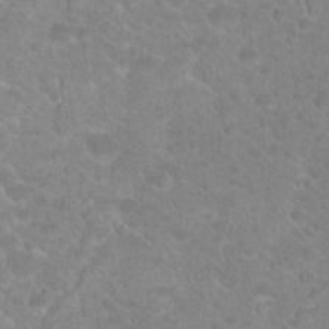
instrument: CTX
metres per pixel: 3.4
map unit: Hto
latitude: 18.6112
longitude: -37.6883
